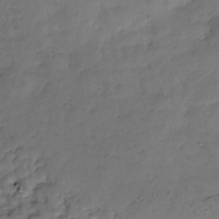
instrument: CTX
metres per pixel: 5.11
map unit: Nhe
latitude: -34.9164
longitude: -143.6127
